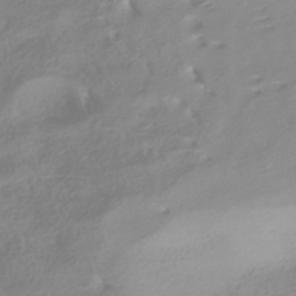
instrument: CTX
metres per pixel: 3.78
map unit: HNhu
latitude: -41.5588
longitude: 100.5762
